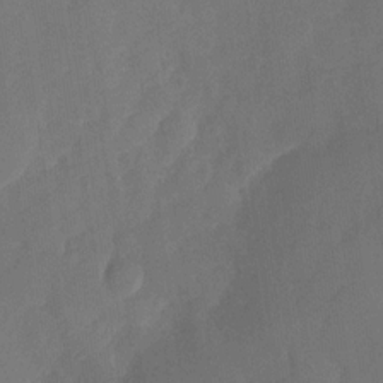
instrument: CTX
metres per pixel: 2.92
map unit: Nhu
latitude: -28.1417
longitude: -65.6127
